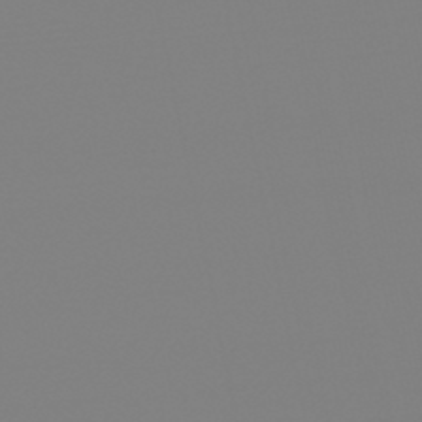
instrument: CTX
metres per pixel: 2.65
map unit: HNb
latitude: -45.7856
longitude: 56.1228
